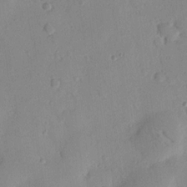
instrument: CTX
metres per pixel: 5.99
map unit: Nhu
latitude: 15.9717
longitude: -78.7624
